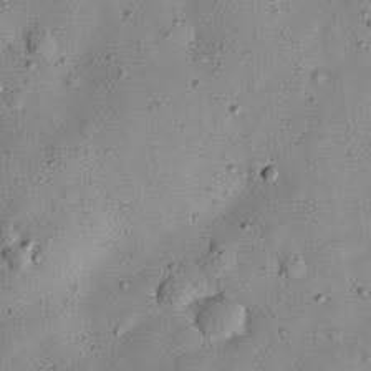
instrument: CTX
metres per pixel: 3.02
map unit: eHh
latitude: 24.6868
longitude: -71.1781
